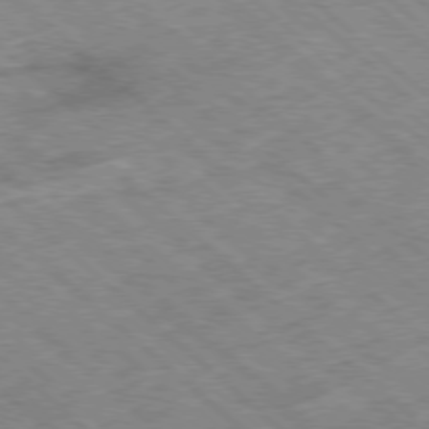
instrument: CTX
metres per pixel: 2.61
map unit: Ap
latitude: -78.5007
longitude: -49.8394
